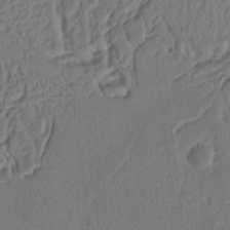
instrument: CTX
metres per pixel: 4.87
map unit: Ht
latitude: 10.1578
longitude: -75.1214
